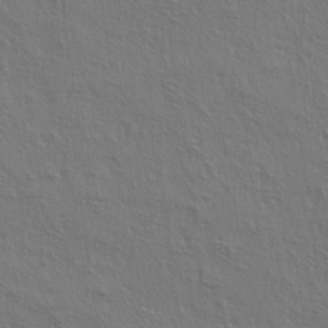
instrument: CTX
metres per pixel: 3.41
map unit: lAa
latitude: 4.9325
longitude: -113.1214
